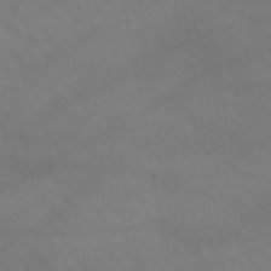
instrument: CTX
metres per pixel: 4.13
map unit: lHb
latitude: -43.6532
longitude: 66.9919
